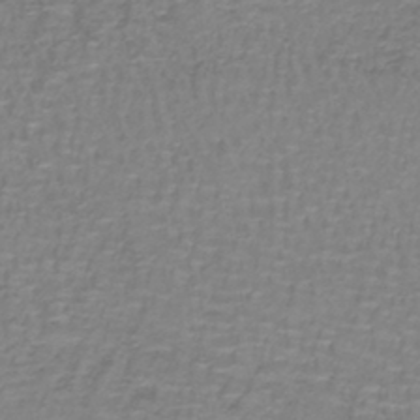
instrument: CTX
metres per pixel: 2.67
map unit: lHb
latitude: -41.3132
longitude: 57.0675
